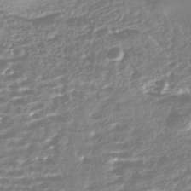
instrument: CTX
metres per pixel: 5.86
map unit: HNhu
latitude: -44.4440
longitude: 101.0108
